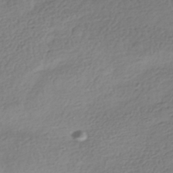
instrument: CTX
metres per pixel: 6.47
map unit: HNhu
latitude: -41.8044
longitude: 97.8234
